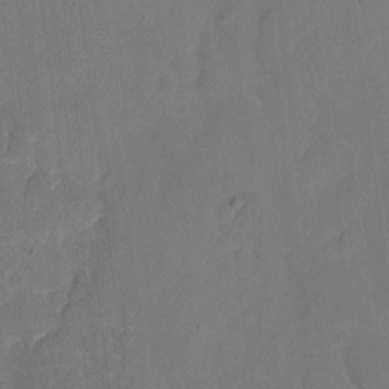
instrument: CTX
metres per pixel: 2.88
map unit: eHh
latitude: 5.0836
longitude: -66.4979
